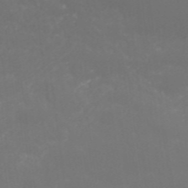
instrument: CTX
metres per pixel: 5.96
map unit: ANa
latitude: 42.4601
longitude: 28.5574
